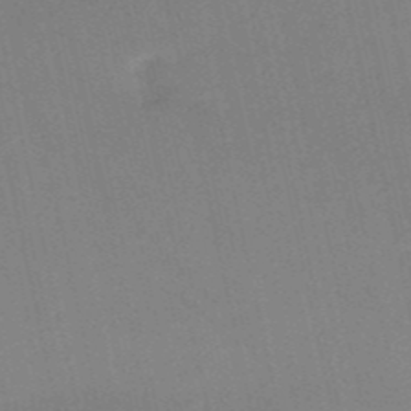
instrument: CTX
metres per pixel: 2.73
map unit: HNb
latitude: -51.6722
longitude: -50.6868
